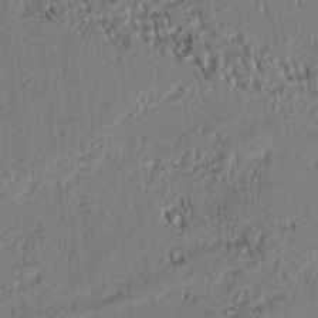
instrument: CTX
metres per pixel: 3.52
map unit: lAvf
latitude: 2.4223
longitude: -105.8206
